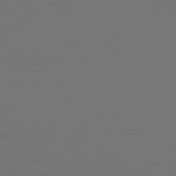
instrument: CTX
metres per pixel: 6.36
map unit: lApd
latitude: 78.8002
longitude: -175.7639
